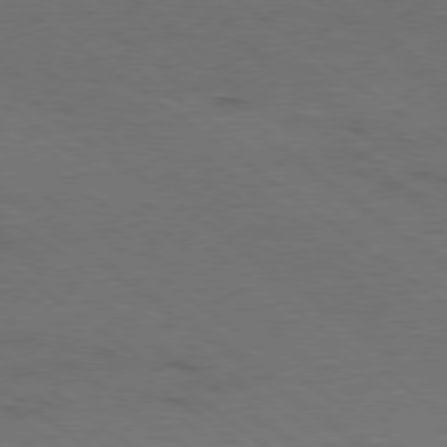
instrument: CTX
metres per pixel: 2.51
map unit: Ap
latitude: -79.3509
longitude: -99.8394
